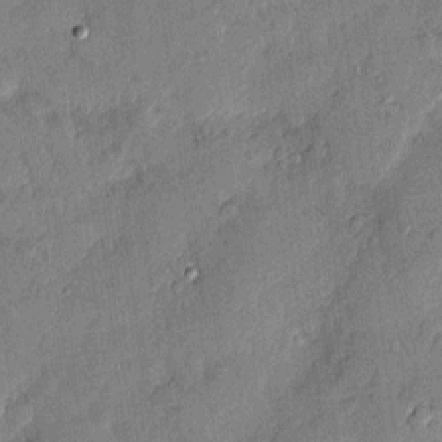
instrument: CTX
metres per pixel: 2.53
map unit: eHh
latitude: 3.9150
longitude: -71.2159
